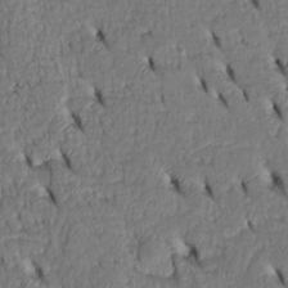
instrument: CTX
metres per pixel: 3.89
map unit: Htu
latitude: -3.5210
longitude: 152.1983
